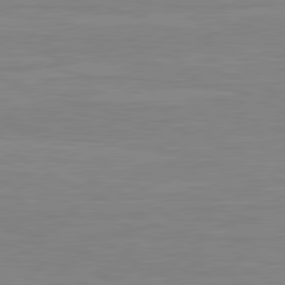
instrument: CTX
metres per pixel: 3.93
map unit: lApd
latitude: 80.8569
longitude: 170.6330
